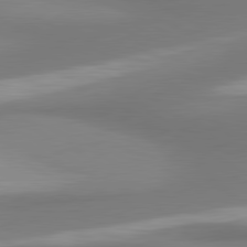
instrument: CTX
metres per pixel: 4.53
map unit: lApd
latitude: 80.8758
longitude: 174.7085
